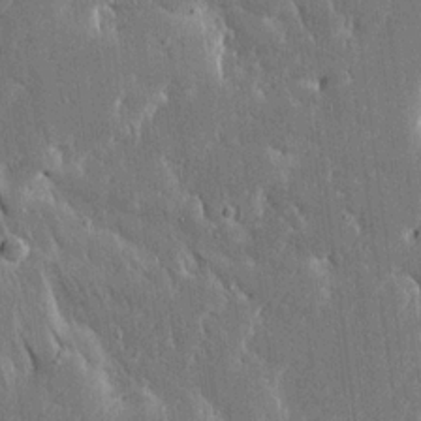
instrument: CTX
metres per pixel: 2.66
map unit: Ave
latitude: 17.4049
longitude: -139.9150
